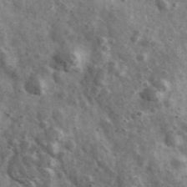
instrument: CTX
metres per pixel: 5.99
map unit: Ave
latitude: 39.0836
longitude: -107.9906
